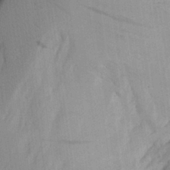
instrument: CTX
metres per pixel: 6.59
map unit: Aa
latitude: 27.4427
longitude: -146.6680
